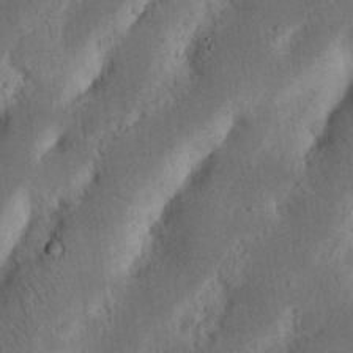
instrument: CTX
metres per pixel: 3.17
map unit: Nhu
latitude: 18.6868
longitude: -74.8191
